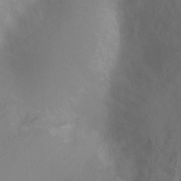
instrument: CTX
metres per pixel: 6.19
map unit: Ht
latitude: -6.5384
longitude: -37.3860
